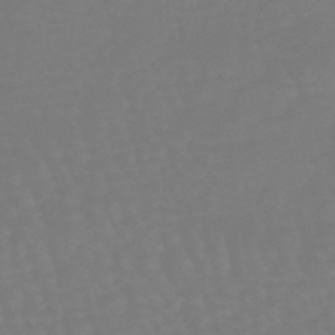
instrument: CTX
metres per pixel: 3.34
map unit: eHb
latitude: -46.3873
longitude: 81.1809
